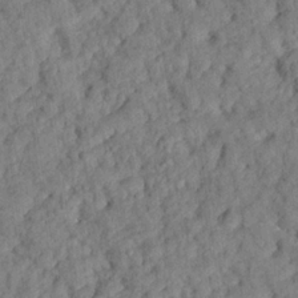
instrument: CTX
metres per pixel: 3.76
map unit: eHh
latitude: 24.8569
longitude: -79.6883
